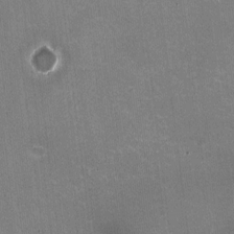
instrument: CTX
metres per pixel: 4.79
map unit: HNhu
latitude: -2.1983
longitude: -3.8772
